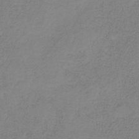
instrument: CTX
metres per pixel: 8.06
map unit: HNb
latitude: -34.8219
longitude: 52.5384
